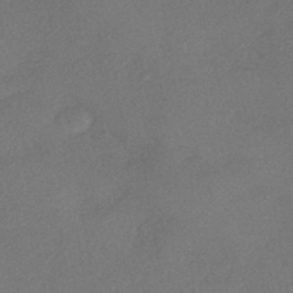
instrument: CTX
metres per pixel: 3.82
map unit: eHh
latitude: -41.9745
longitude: 120.5384
